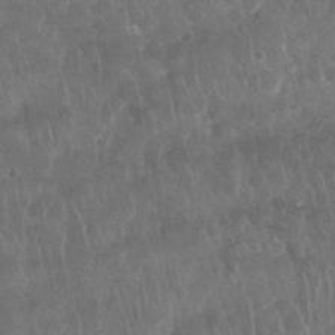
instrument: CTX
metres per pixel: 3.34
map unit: Nhu
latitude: 28.7813
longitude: -64.8380
